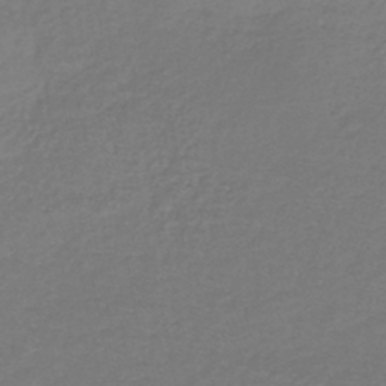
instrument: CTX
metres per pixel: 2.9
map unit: lHb
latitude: -41.4076
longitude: 65.5399
